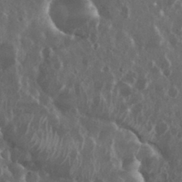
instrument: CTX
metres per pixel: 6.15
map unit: eHh
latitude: 34.4412
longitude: -58.1578
